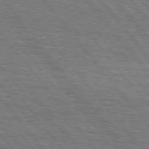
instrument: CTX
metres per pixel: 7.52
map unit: Hpe
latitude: 75.2159
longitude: -153.4616
